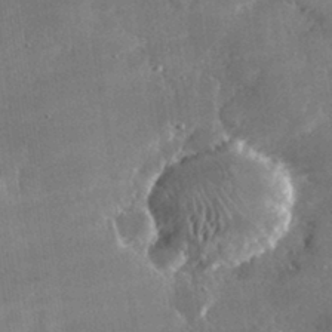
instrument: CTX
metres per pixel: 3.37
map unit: lHvf
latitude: 32.2145
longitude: -91.8961
